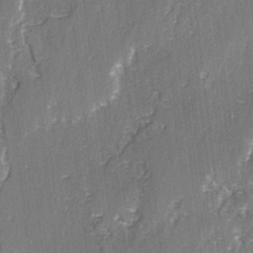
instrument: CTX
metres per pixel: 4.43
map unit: lAvf
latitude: -3.0108
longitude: -107.9906
